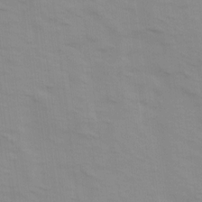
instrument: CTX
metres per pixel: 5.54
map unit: Ave
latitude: 14.1389
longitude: -103.7260
